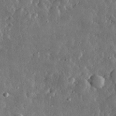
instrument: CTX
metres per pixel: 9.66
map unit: lHvf
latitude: 32.2523
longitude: -90.1200
